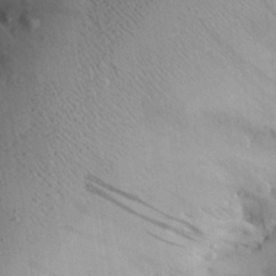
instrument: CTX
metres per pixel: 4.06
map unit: Aa
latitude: 28.1389
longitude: -131.2537
